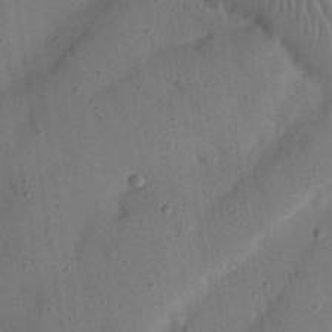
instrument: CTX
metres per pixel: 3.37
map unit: Nhu
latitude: 25.4048
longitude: -73.1215
